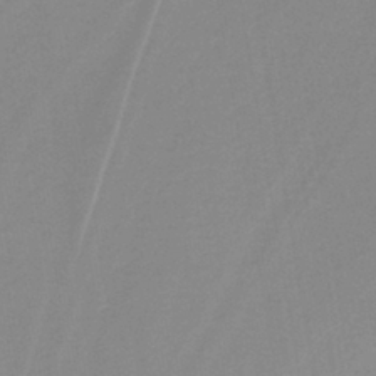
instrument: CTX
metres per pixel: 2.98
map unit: lHb
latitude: -40.1795
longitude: 52.2361
